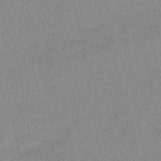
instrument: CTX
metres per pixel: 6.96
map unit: lHb
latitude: -48.1228
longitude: 77.9178
